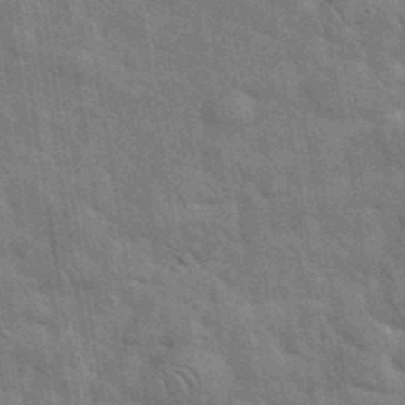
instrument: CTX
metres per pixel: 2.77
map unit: eHh
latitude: 36.7435
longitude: -65.8394
